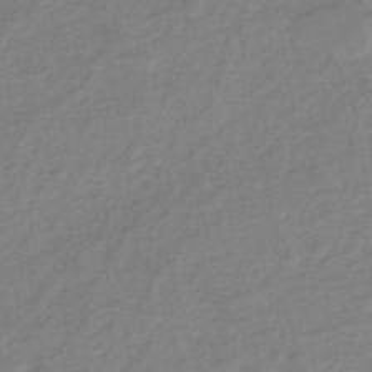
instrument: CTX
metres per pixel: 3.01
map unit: eHh
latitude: -45.7289
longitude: -29.5371
